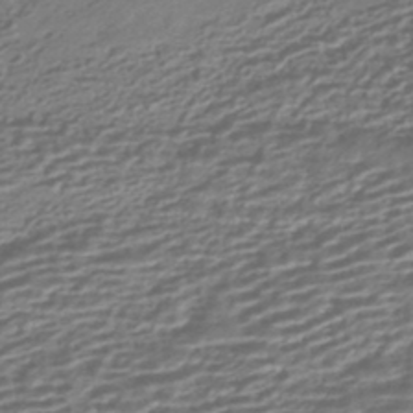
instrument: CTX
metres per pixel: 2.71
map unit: HNhu
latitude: -43.7855
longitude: 99.5021
